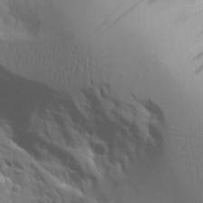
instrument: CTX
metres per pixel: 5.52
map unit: Aa
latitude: 20.7813
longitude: -124.3278
